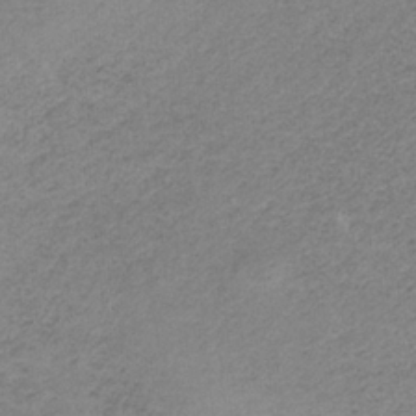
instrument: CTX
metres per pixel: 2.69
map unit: HNb
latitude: -33.4833
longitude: 58.8974
